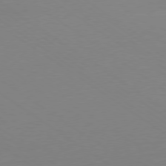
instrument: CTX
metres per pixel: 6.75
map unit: Ap
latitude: -79.2754
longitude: -97.7261
